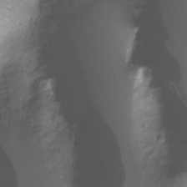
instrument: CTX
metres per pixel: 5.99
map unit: Nhu
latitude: -6.5951
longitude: -44.8569
